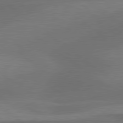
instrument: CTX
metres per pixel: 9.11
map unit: lApd
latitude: 79.5560
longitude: -89.2915
